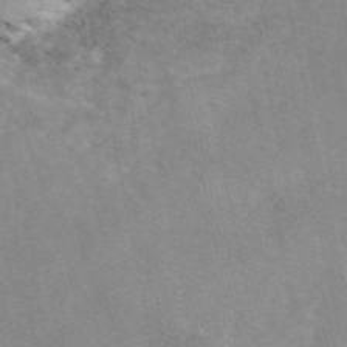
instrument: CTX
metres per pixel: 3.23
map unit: eAb
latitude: 49.4804
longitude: 105.9367
